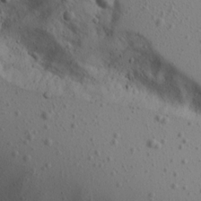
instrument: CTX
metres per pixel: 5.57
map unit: Aa
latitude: 15.5749
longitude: -142.9703
